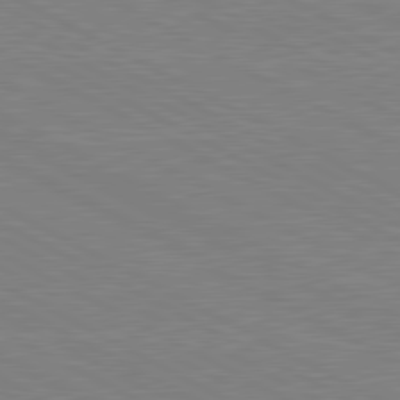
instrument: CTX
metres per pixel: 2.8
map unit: lApd
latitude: 80.8191
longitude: 151.0297
